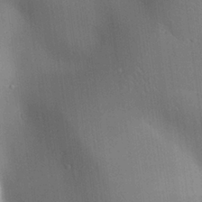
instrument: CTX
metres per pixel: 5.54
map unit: Aa
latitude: 26.4790
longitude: -137.8017
